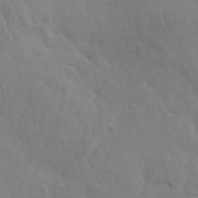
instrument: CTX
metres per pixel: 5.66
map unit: eHh
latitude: -0.5196
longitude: 14.8597
